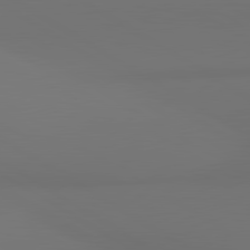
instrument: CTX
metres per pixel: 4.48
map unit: lApd
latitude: 81.2348
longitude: 152.1983
